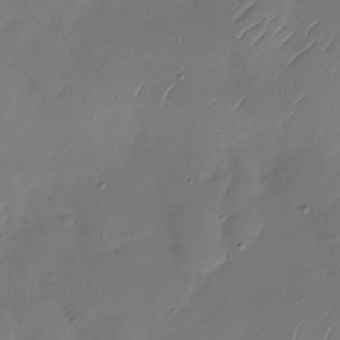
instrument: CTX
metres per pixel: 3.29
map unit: Nhu
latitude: -28.7841
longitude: -59.8017
